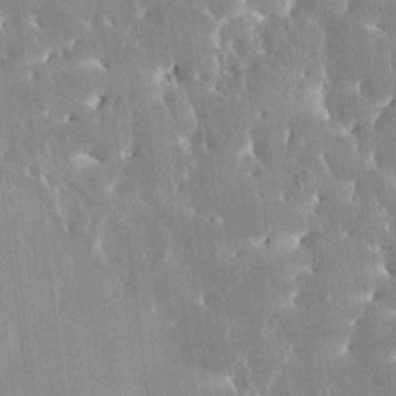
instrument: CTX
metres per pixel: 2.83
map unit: HNhu
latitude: 3.9528
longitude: 8.1606
